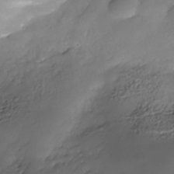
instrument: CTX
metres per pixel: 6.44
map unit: Nhe
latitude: -35.5399
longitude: -146.1389
